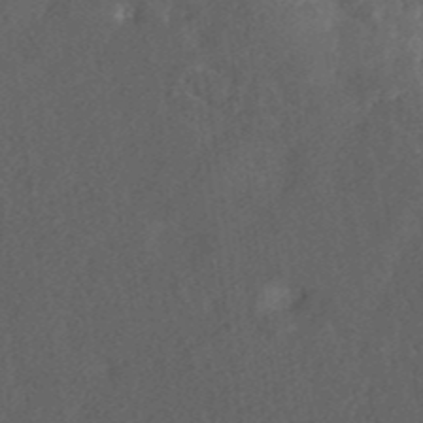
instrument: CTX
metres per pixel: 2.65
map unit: ANa
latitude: 37.1026
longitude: 18.2550
